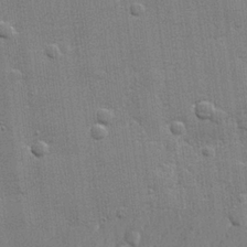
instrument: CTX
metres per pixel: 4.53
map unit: lHvf
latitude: 23.5371
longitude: 142.2928
